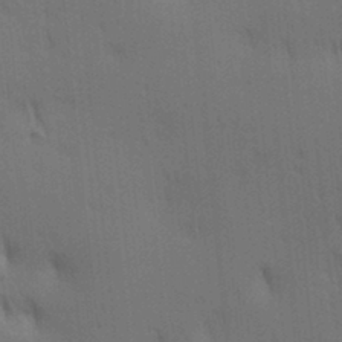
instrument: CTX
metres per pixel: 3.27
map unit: lAa
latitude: 11.3104
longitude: -108.5167
